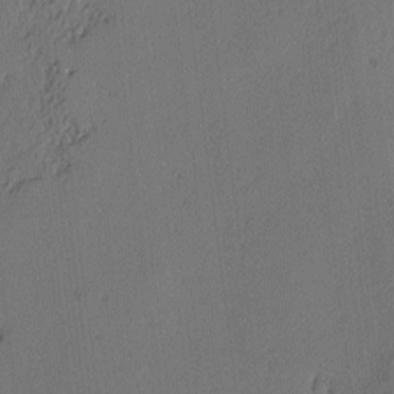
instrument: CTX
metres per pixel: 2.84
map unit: lAvf
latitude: -2.5006
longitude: -106.8380
